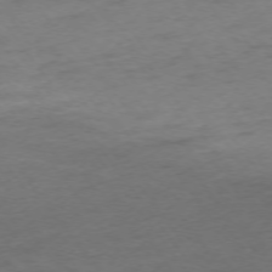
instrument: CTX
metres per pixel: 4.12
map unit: Ap
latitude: -74.6897
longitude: -73.1593
